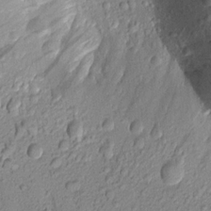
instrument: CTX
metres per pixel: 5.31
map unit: Aa
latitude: 17.3104
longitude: -146.7813
